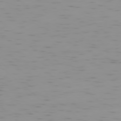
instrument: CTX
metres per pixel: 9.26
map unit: Ap
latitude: -78.2172
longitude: -64.4034
